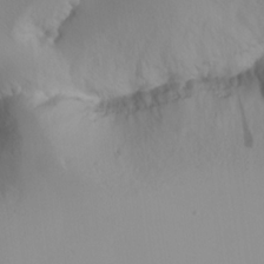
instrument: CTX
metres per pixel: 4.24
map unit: lHvf
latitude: 22.2145
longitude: 141.5399
